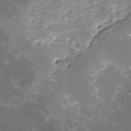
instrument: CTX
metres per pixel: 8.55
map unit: lHvf
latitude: -13.7667
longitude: -101.5938
